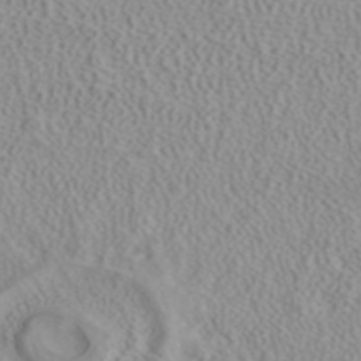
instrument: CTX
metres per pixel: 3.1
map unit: ANa
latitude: 40.4034
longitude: 23.7856
